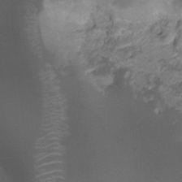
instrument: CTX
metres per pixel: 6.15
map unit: Ht
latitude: -8.6329
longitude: -39.1403
